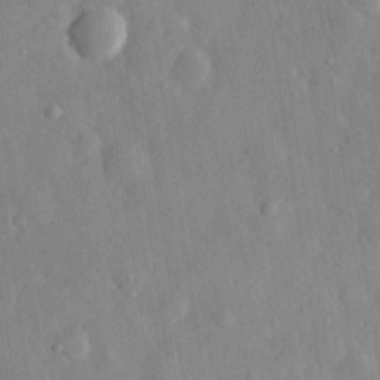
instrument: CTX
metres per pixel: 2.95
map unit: eHh
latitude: 29.0269
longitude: -78.3468
